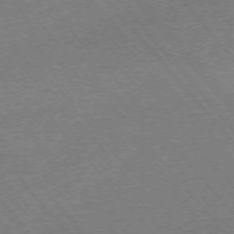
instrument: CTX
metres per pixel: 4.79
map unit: Ap
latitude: -75.2565
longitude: -80.9892
